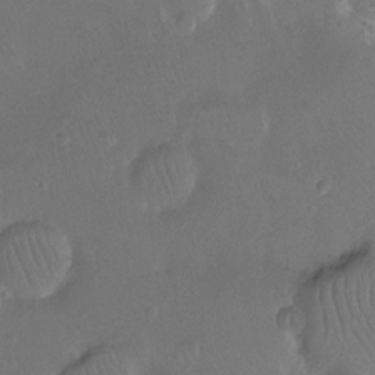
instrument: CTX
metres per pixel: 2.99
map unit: Ht
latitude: -11.5966
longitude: -43.9717
